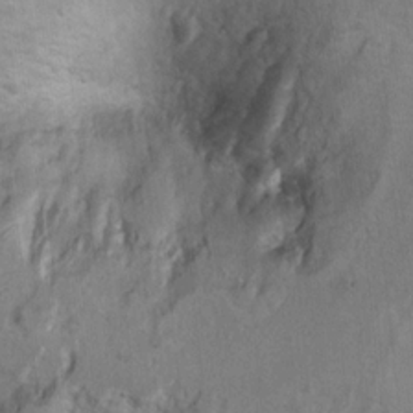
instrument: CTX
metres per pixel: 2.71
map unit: Ht
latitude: 9.7261
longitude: -32.1956
